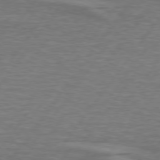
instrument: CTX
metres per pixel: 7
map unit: lApd
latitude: 74.8191
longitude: -78.9514
